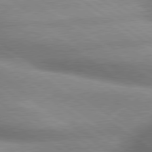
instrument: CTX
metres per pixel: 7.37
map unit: lApd
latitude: 79.8017
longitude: -168.2712
